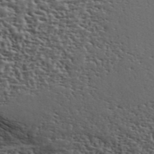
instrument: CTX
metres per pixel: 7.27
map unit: ANa
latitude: 43.1781
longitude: 48.5574
